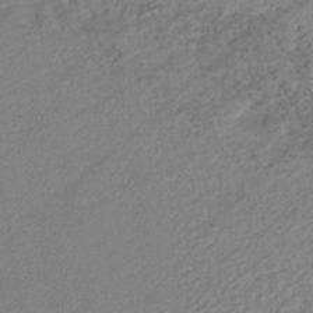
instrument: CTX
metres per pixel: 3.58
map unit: eHb
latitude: -42.9163
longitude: 85.2187
